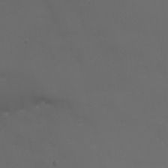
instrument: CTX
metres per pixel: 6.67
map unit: Nhu
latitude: 22.4412
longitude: -64.9514
